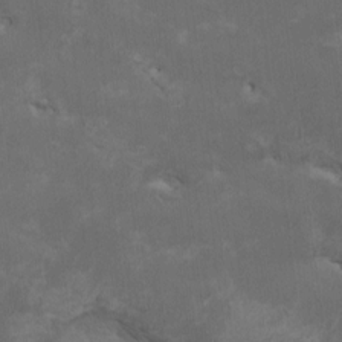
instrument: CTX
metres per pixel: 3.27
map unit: HNhu
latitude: 1.6694
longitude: -5.1214
